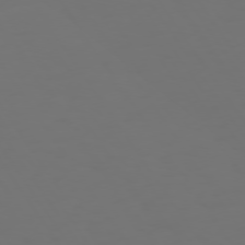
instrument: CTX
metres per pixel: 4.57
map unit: Hpe
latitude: 73.6505
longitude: -127.5371
